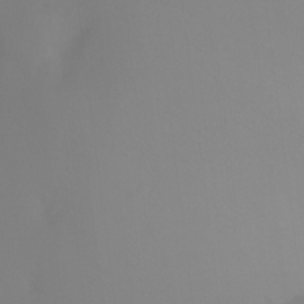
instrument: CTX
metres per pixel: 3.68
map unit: Ht
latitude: -12.2551
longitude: -47.6883
